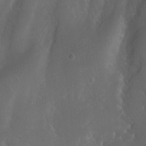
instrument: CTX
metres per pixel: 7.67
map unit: Ht
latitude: 0.4034
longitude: -37.2915
